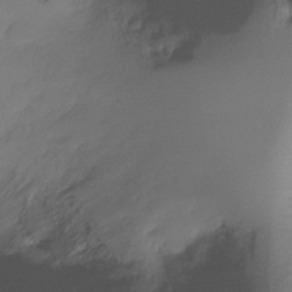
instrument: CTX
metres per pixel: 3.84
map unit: Ht
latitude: -16.7652
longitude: -48.9703
